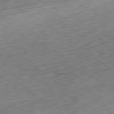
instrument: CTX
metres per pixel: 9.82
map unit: Ap
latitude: -80.7463
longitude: -70.9891
